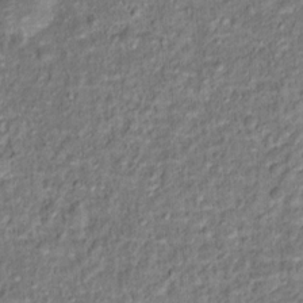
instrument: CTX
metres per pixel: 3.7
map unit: Hto
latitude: 13.4616
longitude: -38.2522
